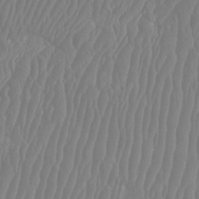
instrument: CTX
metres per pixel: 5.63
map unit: Htu
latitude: -8.2172
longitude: -75.2348
